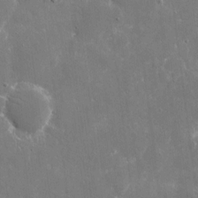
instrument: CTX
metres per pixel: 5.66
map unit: eHh
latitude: 9.3482
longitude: -70.3467
